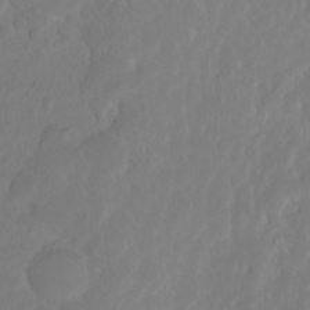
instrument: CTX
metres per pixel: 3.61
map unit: eHh
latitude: 1.2159
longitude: -55.8205
